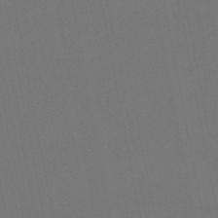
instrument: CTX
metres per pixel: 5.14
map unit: lHb
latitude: -47.0108
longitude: 68.8408
